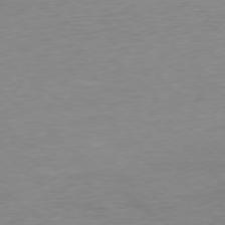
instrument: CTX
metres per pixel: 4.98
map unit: Ap
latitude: -78.1983
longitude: -87.6127
